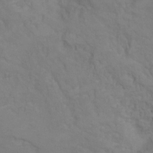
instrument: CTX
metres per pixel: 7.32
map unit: Hto
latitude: 6.6113
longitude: -35.7449
